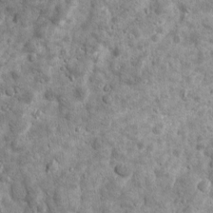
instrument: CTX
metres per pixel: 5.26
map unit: Ave
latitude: 16.6113
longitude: -134.0822
